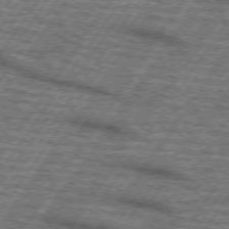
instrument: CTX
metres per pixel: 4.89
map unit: lApd
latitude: 73.4238
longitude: -70.4034
